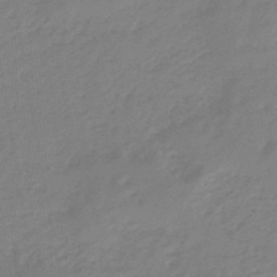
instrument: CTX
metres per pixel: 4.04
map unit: eHb
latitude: -46.0850
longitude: 82.9542
